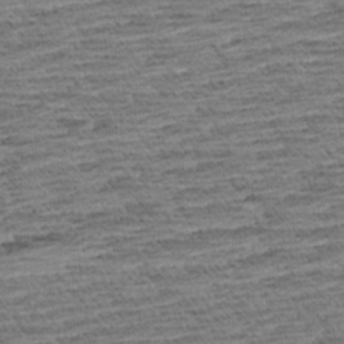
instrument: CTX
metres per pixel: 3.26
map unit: Aa
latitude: 8.4601
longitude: -137.6316
